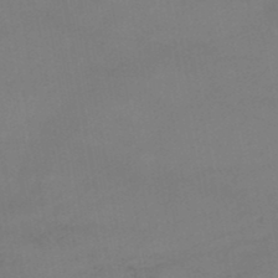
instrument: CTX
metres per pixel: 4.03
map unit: lHb
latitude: -46.2550
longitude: 67.5966
